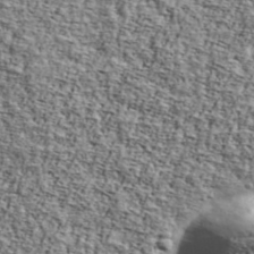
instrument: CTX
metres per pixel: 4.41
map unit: Ave
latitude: 42.6491
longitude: -110.1389
